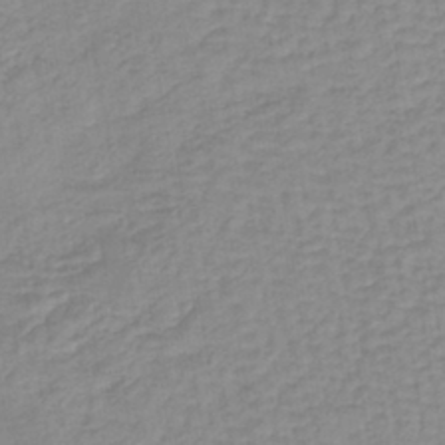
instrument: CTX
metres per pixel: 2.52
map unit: lHb
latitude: -40.7274
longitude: 64.1039
